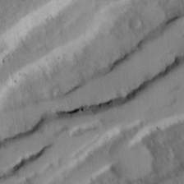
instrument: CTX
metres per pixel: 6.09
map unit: Ave
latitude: 8.4601
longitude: -103.7827
